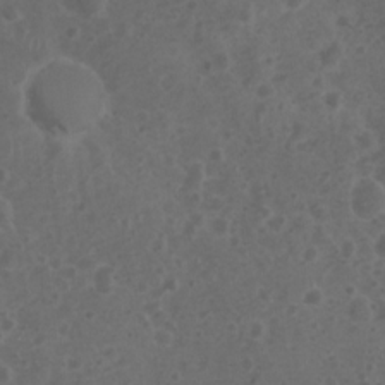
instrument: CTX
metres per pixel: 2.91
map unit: Nhu
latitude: 3.1214
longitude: -14.8569
